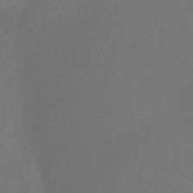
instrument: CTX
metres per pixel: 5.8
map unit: HNb
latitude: -36.7274
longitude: 58.0094
